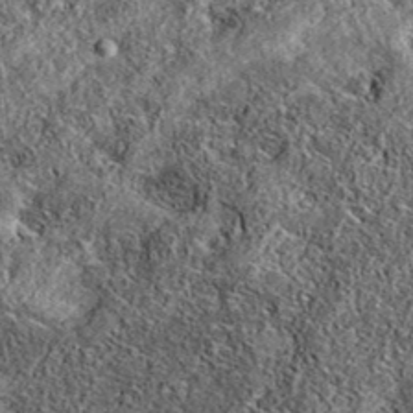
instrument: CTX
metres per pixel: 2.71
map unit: eAb
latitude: 36.6868
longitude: 108.5763
